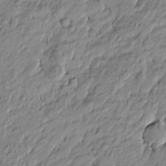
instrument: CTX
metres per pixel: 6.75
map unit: Htu
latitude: -5.0675
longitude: 177.0675
